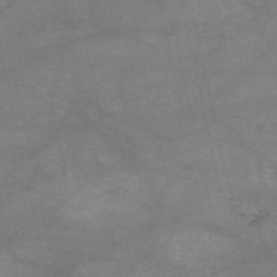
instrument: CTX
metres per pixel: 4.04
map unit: HNb
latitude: -54.1606
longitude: -41.2914
